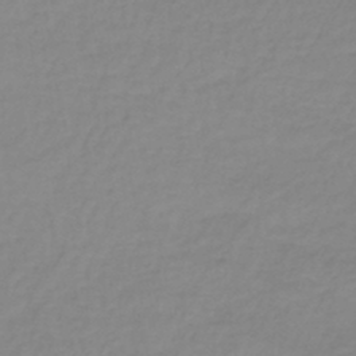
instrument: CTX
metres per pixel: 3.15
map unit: lHb
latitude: -37.0864
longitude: 61.9367
